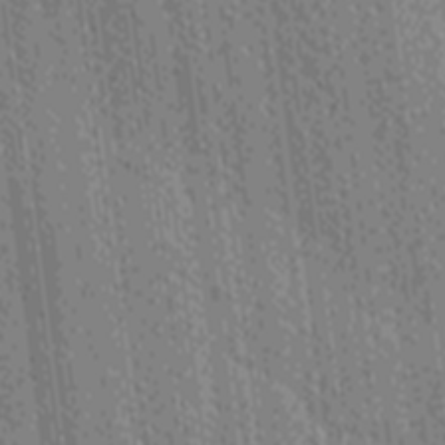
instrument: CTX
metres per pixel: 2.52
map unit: Ave
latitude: -7.1620
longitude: -123.5371
